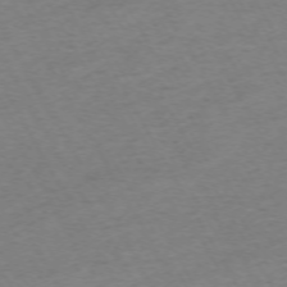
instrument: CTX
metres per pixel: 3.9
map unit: Ap
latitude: -72.9164
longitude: -69.6127
